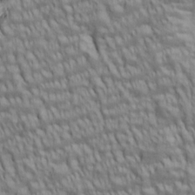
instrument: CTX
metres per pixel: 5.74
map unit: lAa
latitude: 5.6127
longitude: -115.6693
